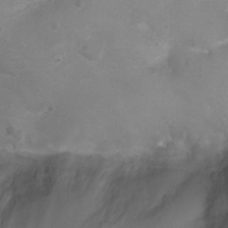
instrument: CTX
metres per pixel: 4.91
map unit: Ht
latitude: -7.3698
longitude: -19.4615
